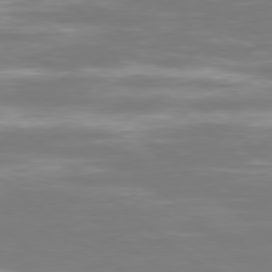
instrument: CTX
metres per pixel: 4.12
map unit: Ap
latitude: -79.8611
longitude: -61.5938
